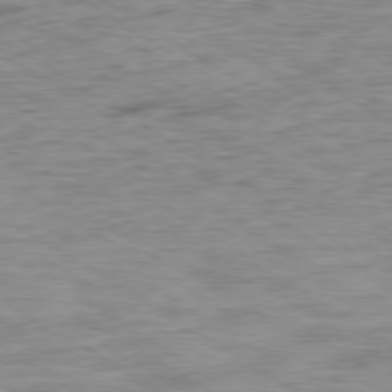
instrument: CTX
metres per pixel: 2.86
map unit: Ap
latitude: -79.9367
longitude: -48.4412
